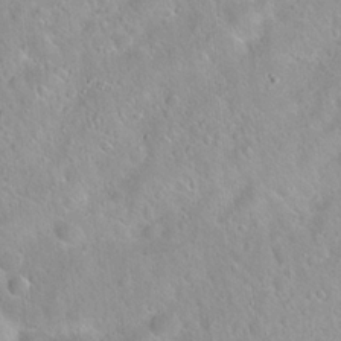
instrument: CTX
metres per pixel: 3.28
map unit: Hto
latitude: 20.5357
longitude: -53.1592
